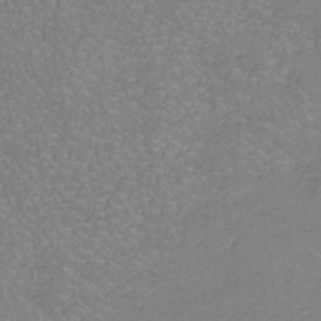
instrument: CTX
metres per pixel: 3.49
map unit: HNb
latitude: -35.0108
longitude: 55.2754
